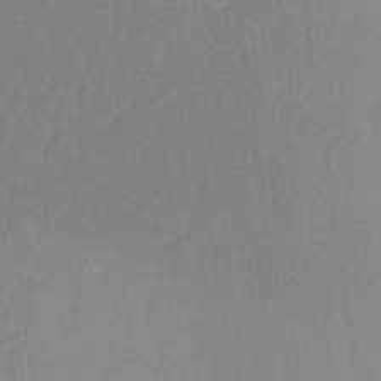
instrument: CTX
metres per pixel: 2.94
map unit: HNb
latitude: -31.4454
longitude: 60.0850
